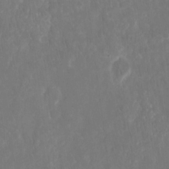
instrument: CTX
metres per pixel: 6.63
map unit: eHh
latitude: 15.2348
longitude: -72.7625
